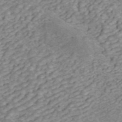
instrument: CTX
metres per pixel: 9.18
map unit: ANa
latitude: 45.7260
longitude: 22.3306
